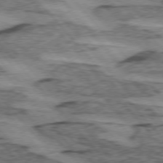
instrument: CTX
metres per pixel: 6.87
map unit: lApd
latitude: 74.8758
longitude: -77.9339
